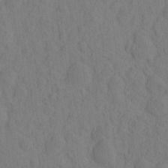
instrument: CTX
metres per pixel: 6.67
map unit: eHh
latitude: -1.8801
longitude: 18.3495
